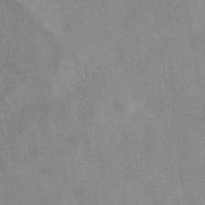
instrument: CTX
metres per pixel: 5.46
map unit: eAb
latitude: 42.4601
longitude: 107.2565
